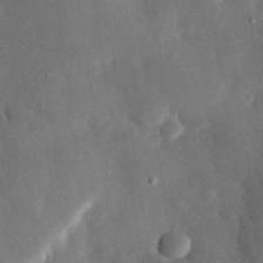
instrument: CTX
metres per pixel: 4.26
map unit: eHh
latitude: 30.5168
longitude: -80.4790
